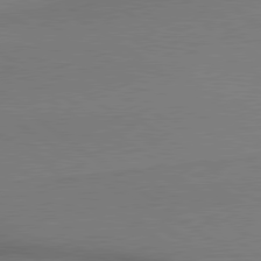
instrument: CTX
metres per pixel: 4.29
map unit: lApd
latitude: 79.4994
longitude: 179.6155
